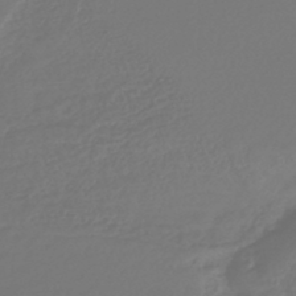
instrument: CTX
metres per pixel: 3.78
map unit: lHb
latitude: -43.6910
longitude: 77.5966
